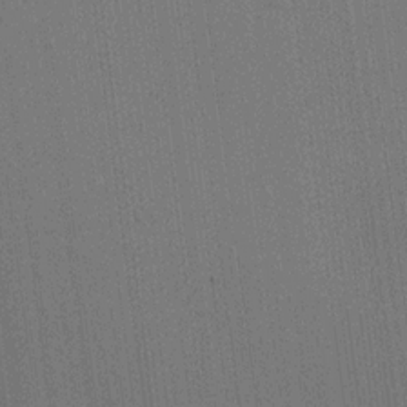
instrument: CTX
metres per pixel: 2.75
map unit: HNhu
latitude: 13.4804
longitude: 14.3118
